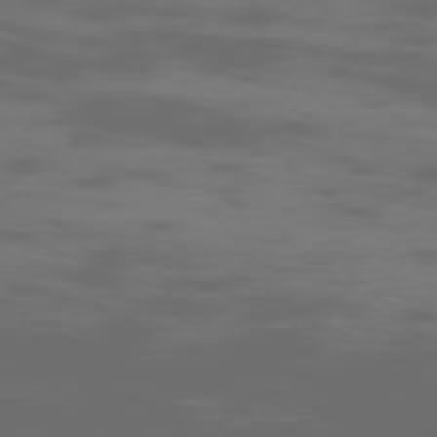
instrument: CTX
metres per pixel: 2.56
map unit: Hpe
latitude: -73.8233
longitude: 5.6344
